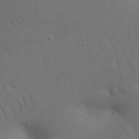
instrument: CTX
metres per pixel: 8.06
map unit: eHh
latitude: 22.9136
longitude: -69.5938
